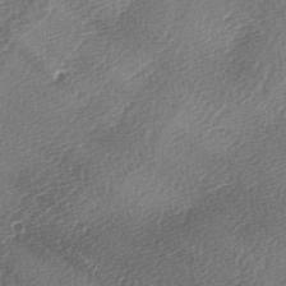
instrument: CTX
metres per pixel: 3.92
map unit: lAa
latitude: -2.7652
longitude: -128.7813
